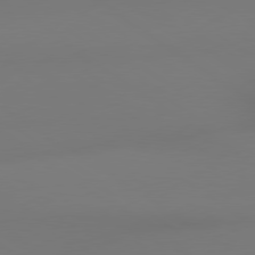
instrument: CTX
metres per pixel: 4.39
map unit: lApd
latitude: 79.1403
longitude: -143.5749
